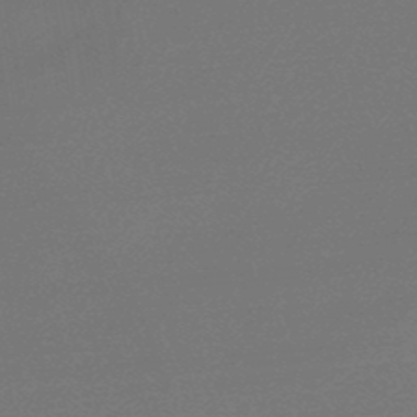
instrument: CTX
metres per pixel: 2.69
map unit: lHb
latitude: -47.0675
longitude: 67.7666
